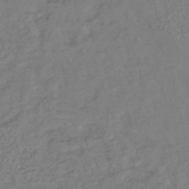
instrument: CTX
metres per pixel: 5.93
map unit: lHb
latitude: -42.8785
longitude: 74.4629
